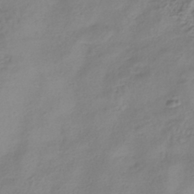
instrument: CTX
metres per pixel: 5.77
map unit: ANa
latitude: -38.7652
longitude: 96.4251
